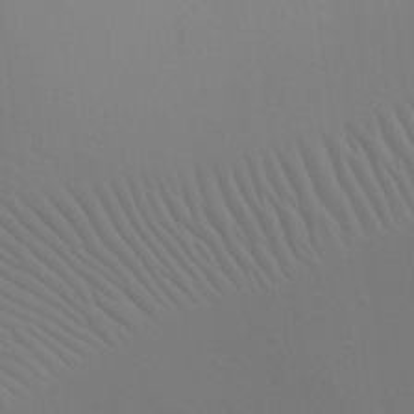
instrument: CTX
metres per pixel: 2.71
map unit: Nhu
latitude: 21.3860
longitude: -73.5749
